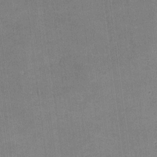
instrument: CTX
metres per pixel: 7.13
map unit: lHvf
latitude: -10.6330
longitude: -100.7813
